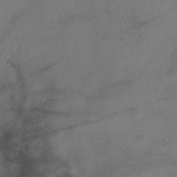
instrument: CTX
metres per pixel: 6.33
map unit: eHh
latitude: -41.1809
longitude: 119.6533
